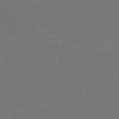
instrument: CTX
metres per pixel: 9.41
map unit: HNhu
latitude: -42.6707
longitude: 93.9556
